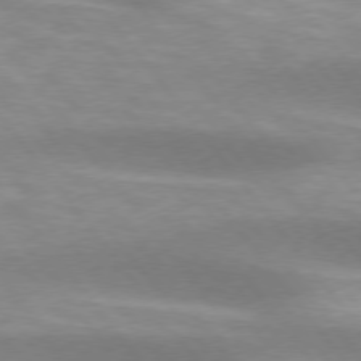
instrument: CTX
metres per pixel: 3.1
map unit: lApd
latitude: 75.0270
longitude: -50.2333
